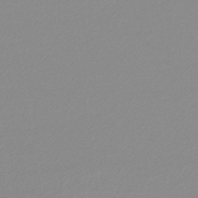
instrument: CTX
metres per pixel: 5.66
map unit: lHb
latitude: -44.0283
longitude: 68.2739
